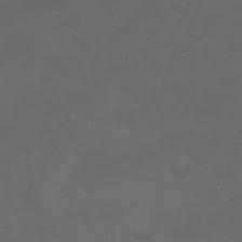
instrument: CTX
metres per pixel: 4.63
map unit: Nhu
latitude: 22.5924
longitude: -64.3278
